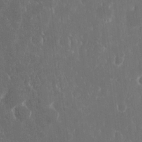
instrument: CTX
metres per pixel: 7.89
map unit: eHh
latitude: 15.7261
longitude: -73.0270
